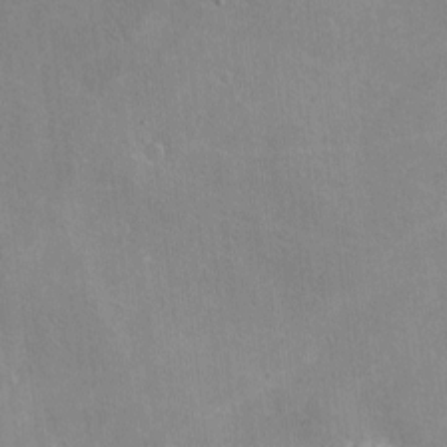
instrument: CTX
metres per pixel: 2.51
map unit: lHvf
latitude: -8.7652
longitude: -100.8191
